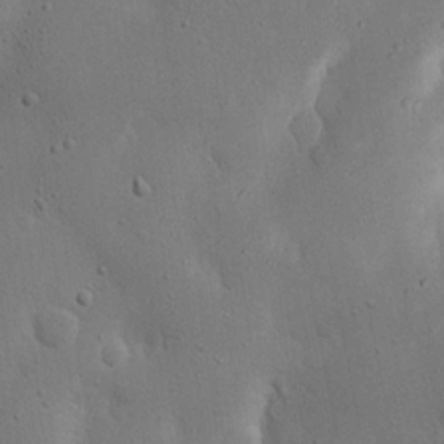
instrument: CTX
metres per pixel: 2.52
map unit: Nhu
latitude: 19.0647
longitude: -75.2348
